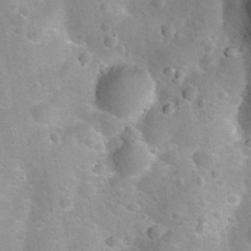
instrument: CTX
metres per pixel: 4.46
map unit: Nhu
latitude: 31.0081
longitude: -52.8758
